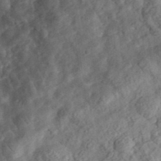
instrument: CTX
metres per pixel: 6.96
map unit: eHh
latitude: 35.6882
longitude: -79.1781
